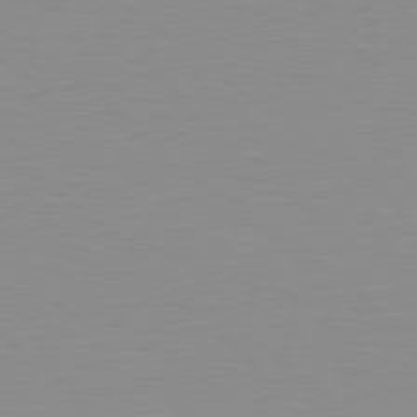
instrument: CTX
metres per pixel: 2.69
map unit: Hpe
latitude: 78.3468
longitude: -124.1200
